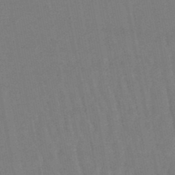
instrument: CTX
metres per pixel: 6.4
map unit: eHb
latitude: -46.5762
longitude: 78.7085
